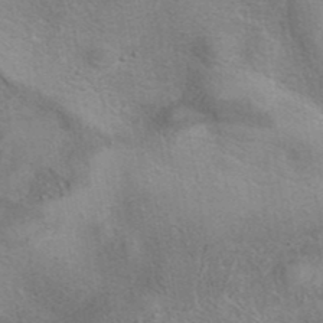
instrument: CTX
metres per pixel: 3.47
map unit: eAb
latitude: 41.0080
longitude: 103.4454
